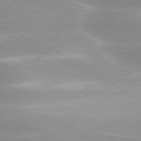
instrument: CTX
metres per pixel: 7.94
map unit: lApd
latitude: 79.9906
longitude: -120.1011
